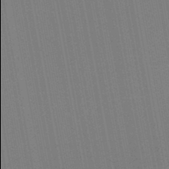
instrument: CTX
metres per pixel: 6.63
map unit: lHb
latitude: -46.5573
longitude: 78.0094
